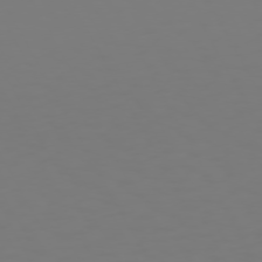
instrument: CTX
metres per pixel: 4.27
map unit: Hpe
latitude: 72.1200
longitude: -125.6882
